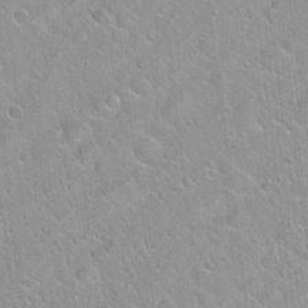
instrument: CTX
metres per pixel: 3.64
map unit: Hto
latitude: 20.4412
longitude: -53.5371
